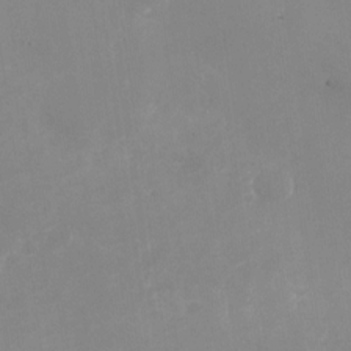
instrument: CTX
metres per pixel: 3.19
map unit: Nhu
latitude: -27.3320
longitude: -75.2915
